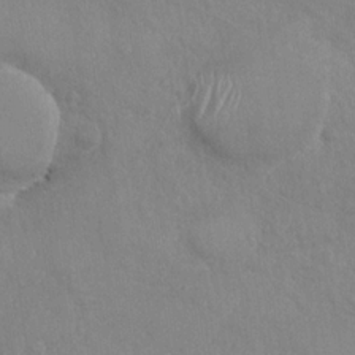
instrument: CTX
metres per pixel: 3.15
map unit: Nhu
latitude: -31.3509
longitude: -61.8016
